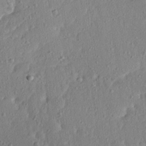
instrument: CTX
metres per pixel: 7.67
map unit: Ave
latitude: 15.8962
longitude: -105.0081
